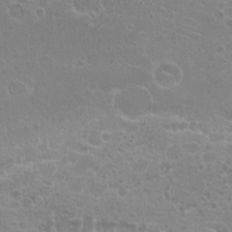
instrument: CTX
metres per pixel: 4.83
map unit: Hto
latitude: 20.7247
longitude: -40.4412
